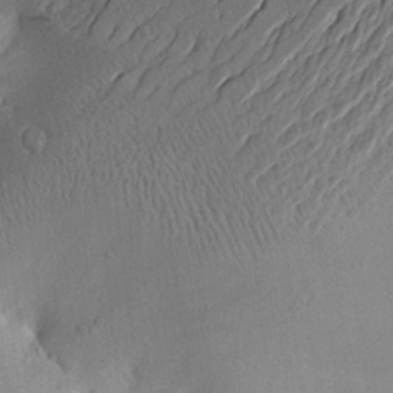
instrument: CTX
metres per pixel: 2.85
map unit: Aa
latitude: 25.6882
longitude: -144.7624
